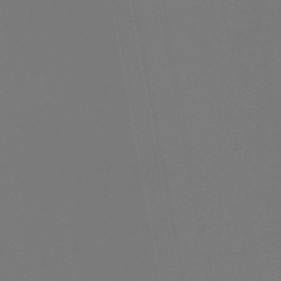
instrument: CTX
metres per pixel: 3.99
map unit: eHb
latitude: -50.7841
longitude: 75.0676
